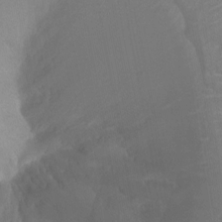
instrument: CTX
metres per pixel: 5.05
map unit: Ht
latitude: -9.3698
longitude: -46.1389
